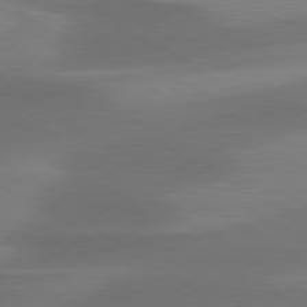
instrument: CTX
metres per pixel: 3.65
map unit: lApd
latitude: 79.7072
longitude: -87.8583
